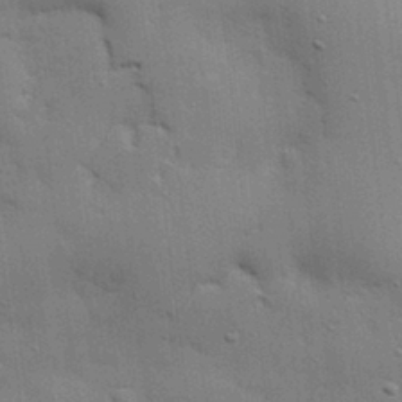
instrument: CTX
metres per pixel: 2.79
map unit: eHh
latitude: 28.6301
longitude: -82.8569
